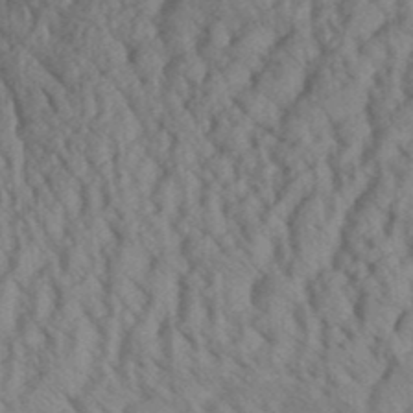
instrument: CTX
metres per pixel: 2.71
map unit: Aa
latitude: 30.1578
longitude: -138.6301
